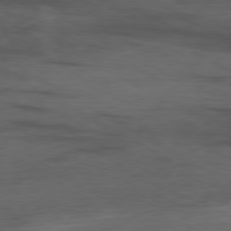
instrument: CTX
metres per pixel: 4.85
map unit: Ap
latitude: -80.0472
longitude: -92.6868
